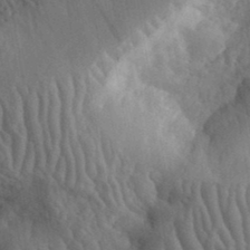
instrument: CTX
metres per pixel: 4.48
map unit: eHh
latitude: 35.8961
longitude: -80.2900
